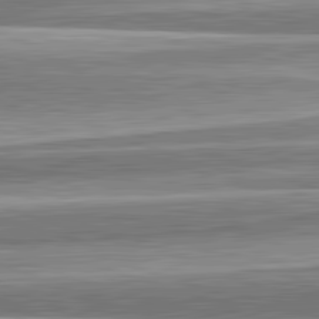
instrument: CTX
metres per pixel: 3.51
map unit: lApd
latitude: 82.7813
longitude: 167.8800
